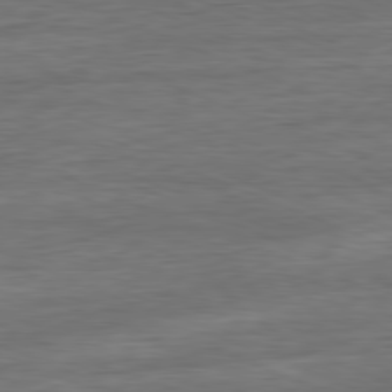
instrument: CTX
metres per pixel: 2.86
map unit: Ap
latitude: -81.1809
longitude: -80.0255
